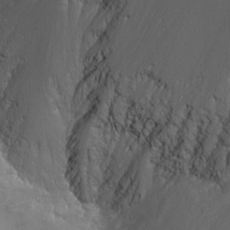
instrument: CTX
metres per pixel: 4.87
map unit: Nhu
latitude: -5.2187
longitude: -87.9339
